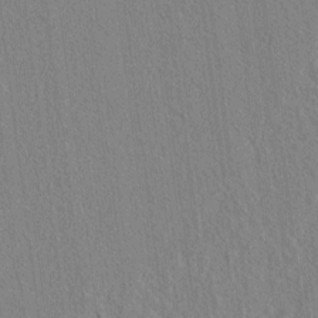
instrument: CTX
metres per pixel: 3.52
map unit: lAvf
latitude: 7.1025
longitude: 167.6155
